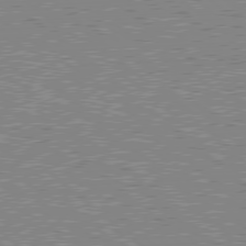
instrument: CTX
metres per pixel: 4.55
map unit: Hpe
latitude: 78.5546
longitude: -143.4049
